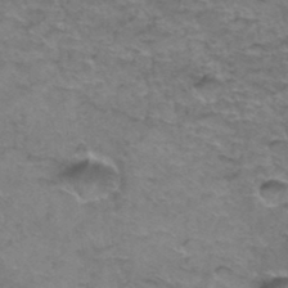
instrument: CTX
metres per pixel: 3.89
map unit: Hto
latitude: 37.2537
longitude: -42.1011
